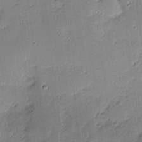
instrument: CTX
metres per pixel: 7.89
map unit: eHh
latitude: -0.8786
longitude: -86.3278
